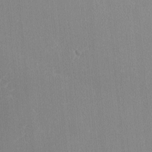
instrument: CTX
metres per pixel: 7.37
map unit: lHvf
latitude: -10.7463
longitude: -103.3481
